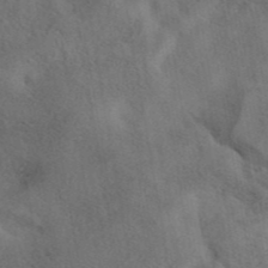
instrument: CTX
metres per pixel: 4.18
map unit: eAb
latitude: 42.0444
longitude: 108.4062
